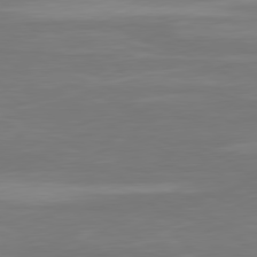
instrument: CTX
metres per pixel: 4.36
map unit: Ap
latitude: -81.8800
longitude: -85.4049
